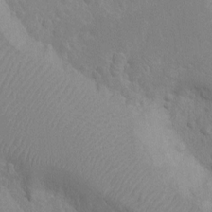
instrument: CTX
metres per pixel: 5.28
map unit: Nhu
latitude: -14.6708
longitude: -25.3103
